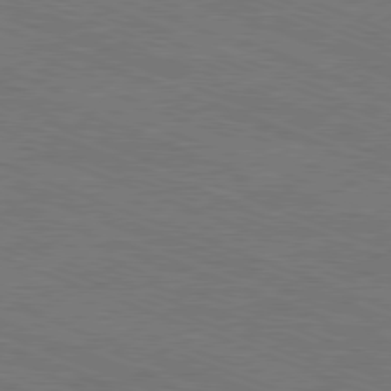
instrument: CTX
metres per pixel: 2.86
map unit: Ap
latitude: -81.1242
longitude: -74.5546
